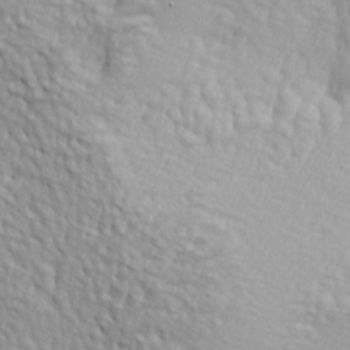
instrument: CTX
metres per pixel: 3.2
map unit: lAa
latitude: -4.8975
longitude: -122.0633
